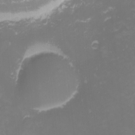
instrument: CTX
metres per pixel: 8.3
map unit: Nhu
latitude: -1.1054
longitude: -79.3671
